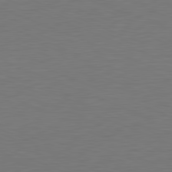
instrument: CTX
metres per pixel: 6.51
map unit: Hpe
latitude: -81.7856
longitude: 8.6140
